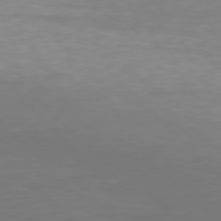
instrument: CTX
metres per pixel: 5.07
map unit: Hpe
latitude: 77.4615
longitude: -166.7813
